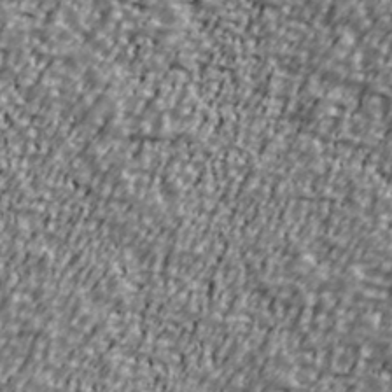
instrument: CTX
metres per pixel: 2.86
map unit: Ave
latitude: 40.8002
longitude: -112.0444
